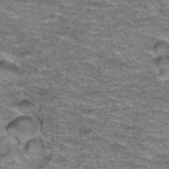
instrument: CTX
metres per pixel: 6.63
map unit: Hto
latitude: 37.7261
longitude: -43.2726
